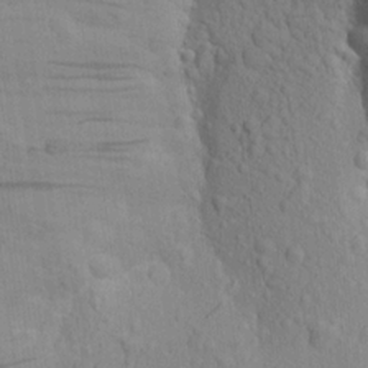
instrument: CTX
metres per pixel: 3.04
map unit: Aa
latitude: 18.8380
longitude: -149.1025
